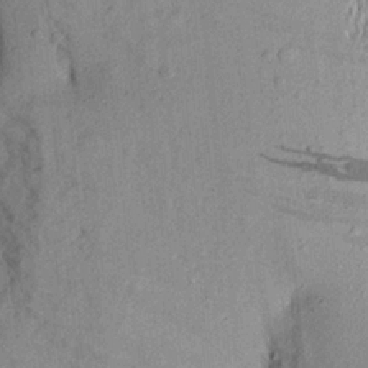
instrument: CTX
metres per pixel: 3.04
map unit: Aa
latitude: 16.5924
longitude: -146.8947
